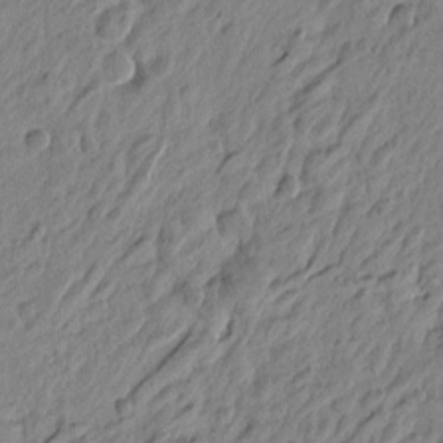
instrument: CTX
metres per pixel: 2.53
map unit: Htu
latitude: -4.3684
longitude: 179.8044
